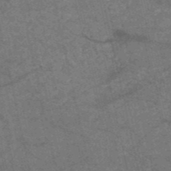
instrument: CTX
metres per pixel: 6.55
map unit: HNb
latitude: -53.0864
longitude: -48.0822
